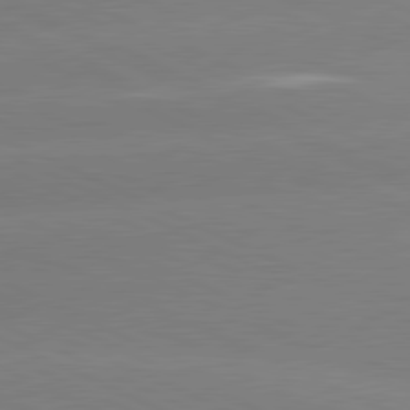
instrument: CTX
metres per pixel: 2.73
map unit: lApd
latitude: 81.1970
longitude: -155.2159
